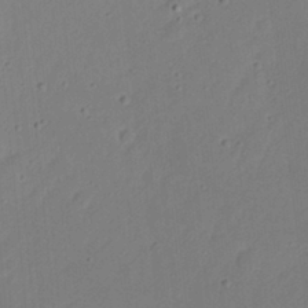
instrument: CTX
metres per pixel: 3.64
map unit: eHh
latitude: 21.4049
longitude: -70.5546
